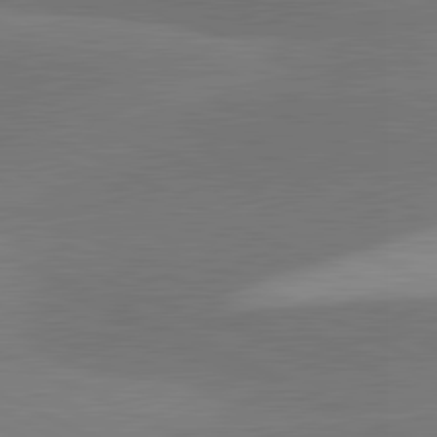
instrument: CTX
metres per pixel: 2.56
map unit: lApd
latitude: 81.5560
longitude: 127.3887
